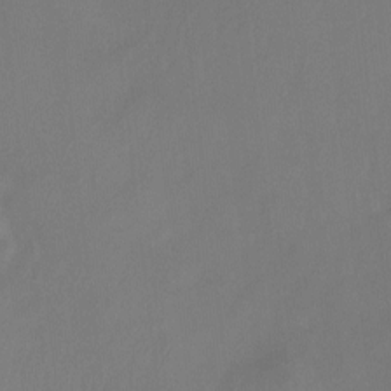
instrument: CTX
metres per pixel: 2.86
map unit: Ht
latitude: -8.5196
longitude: -39.1781
